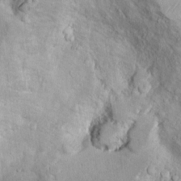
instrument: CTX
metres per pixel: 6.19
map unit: Ht
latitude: 9.2537
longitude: -31.6505
